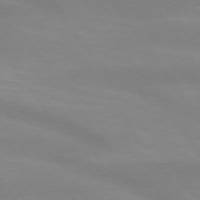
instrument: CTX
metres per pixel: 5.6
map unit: lApd
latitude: 74.2712
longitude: -48.9514
